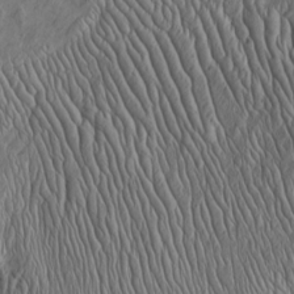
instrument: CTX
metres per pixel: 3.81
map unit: Htu
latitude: -3.4454
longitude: 157.1809
